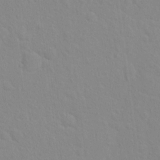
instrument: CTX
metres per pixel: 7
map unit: Hto
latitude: 16.0444
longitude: -39.6127
